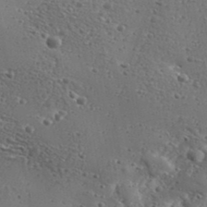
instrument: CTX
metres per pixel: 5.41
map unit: Aa
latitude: 32.8191
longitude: -134.2333
